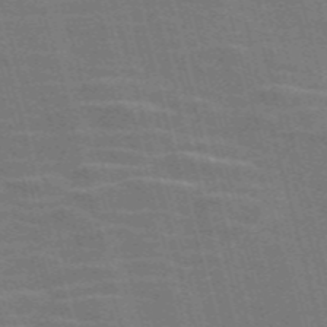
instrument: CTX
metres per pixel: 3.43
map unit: Nve
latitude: -58.3684
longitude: 62.5573
